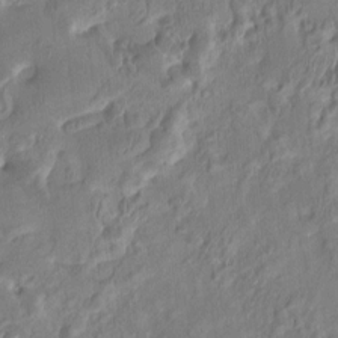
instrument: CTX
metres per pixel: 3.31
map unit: HNhu
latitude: 4.2900
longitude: -7.2348
